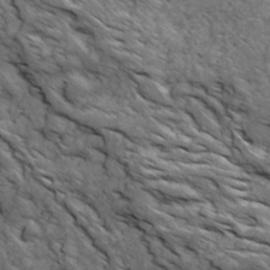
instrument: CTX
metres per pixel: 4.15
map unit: Ave
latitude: 18.9702
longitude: -134.2333
